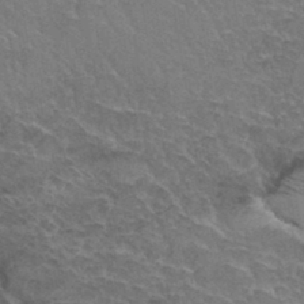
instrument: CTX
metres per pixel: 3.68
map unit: Hto
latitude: 35.3103
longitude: -45.4804
